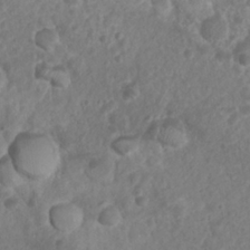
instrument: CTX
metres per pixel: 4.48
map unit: Nhu
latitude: 7.4615
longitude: -21.2726
